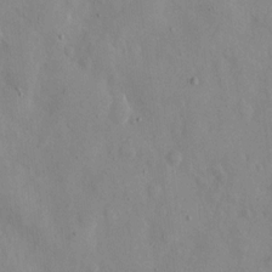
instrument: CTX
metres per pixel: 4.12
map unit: eHh
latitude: 12.3278
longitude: -69.5749
